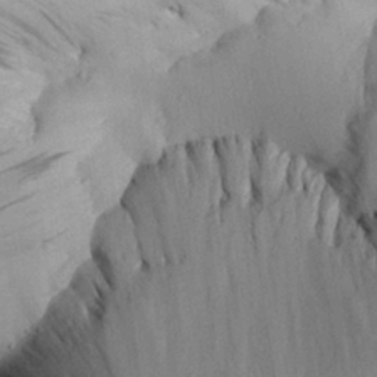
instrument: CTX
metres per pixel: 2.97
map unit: Aa
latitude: 30.3657
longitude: -133.7828
